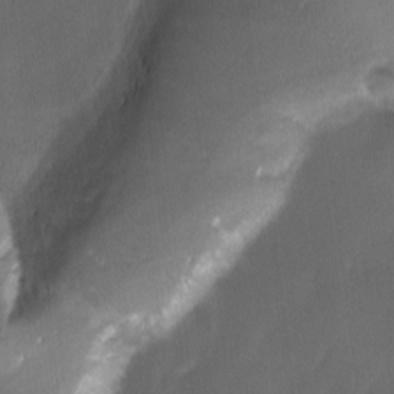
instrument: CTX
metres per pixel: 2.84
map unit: Ave
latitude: -11.1809
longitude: -121.6127
